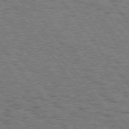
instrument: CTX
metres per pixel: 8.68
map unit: Hpe
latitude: 74.6113
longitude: -135.2348
